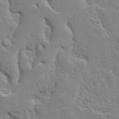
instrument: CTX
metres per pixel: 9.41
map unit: Ave
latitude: 13.1970
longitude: -135.7260
